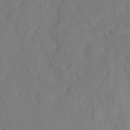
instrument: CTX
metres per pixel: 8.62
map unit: Hto
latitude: -14.0283
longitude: -43.4238
